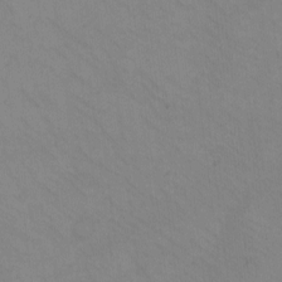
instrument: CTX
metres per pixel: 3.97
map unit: eHh
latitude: -8.7085
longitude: -67.6316
